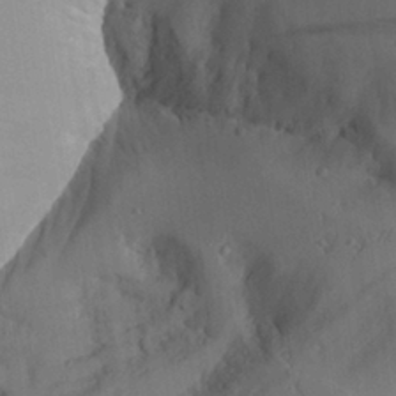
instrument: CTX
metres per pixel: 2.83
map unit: Aa
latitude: 27.9528
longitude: -131.1215
